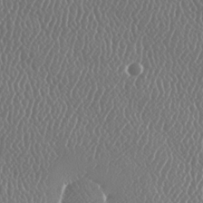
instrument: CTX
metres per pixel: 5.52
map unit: lAa
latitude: -9.0486
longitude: -128.5357
